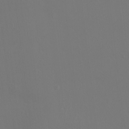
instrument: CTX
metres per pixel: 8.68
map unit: Ht
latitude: -15.5966
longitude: -41.2348
